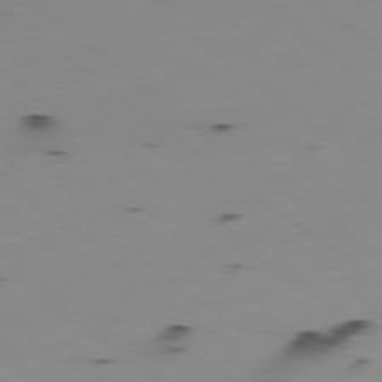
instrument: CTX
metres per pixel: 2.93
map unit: Ap
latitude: -78.7841
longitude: -73.7639
